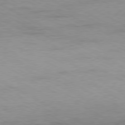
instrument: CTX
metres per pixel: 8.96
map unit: Ap
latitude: -80.6708
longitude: -86.3089
